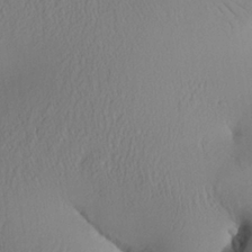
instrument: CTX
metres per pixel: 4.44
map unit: Aa
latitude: 26.2145
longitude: -133.6127
